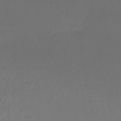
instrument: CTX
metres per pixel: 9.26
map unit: HNhu
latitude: -46.0661
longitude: 92.9353
